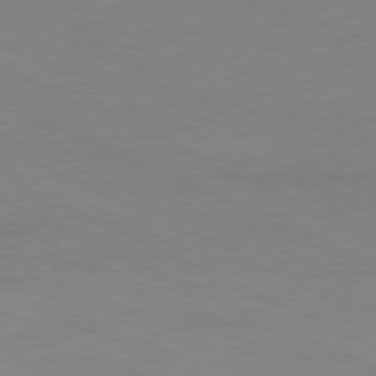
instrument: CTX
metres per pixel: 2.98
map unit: Ap
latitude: -77.8422
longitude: -73.5372
